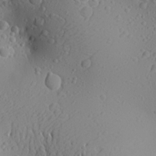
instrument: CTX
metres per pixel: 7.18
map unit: Aa
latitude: 26.3656
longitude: -144.5734
